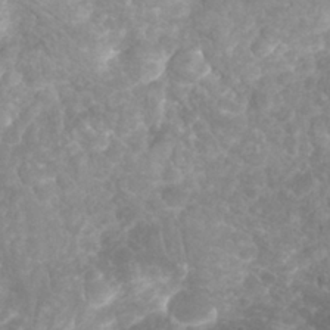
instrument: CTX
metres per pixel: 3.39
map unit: Nhu
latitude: 26.4601
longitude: -63.2726
